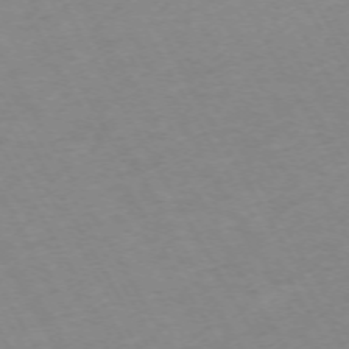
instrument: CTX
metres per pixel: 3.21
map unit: Hpe
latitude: -72.0283
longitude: 8.9919
